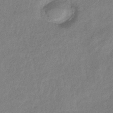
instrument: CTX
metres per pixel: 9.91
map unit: eHb
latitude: -41.5021
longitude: 83.4832
